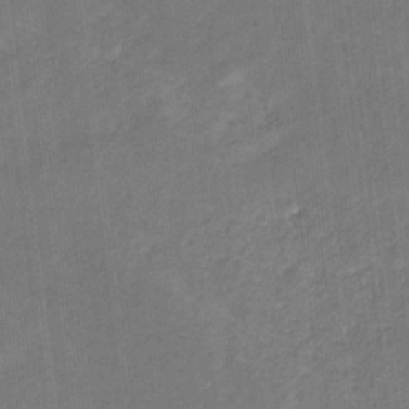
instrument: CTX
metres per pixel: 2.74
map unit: lHb
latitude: -30.8408
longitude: 65.9367
